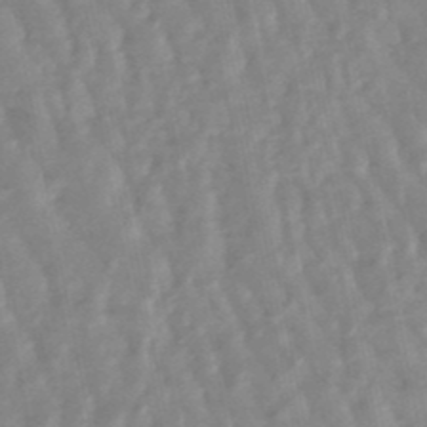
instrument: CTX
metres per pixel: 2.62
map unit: lHb
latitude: -48.3307
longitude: 79.3509
